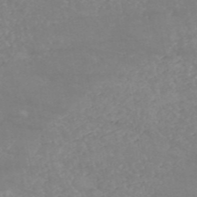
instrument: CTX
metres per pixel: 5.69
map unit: HNb
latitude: -54.1228
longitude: -34.6868
